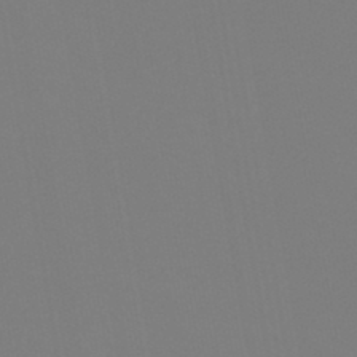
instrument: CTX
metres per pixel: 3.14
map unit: HNb
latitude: -46.2739
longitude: 55.5021
